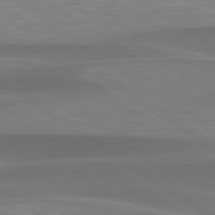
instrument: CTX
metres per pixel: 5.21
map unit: lApd
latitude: 79.3293
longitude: -94.9136
